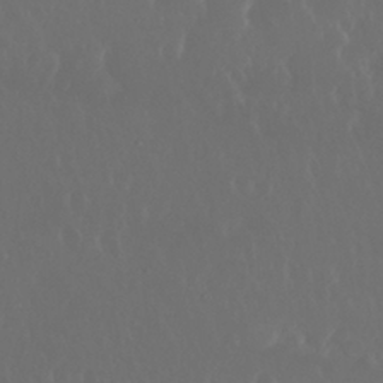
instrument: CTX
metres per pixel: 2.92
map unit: Nhu
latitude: 29.7072
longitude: -57.3481
